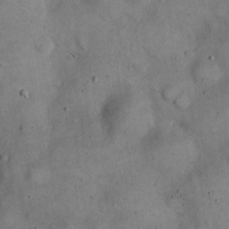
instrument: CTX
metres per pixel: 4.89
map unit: eHh
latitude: 20.7435
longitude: -61.2726
